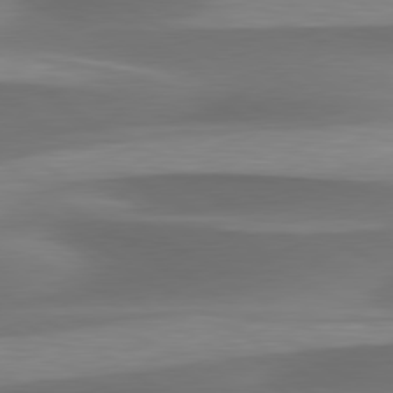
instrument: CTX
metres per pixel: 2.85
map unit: lApd
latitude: 79.8773
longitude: -87.2348
